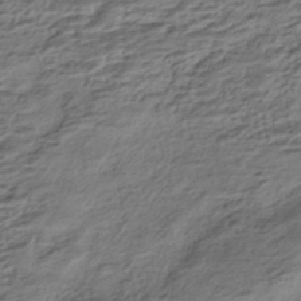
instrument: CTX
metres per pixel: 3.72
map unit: HNhu
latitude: -42.6707
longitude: 104.1228
